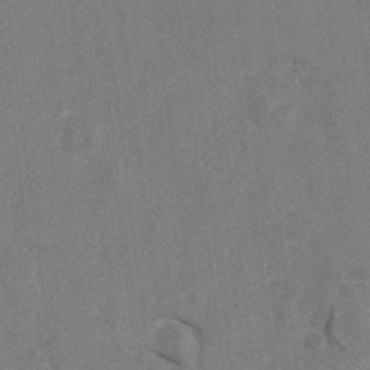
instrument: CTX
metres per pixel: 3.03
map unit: Hto
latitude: 8.1578
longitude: -34.6679
